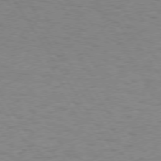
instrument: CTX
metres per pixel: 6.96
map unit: Hpe
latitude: 74.2712
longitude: -136.2523
